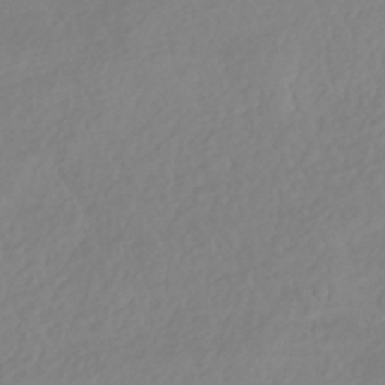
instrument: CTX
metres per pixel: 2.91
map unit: HNhu
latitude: -41.8800
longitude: 93.3321
